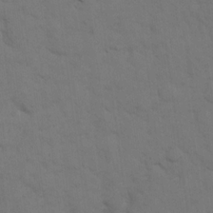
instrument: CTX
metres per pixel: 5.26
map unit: eHh
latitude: 18.7057
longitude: -63.2537
